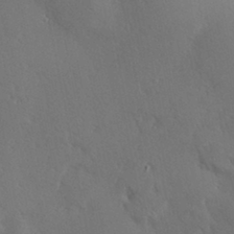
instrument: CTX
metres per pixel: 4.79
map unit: Hve
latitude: 24.7435
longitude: -97.6694
